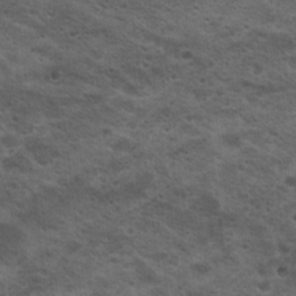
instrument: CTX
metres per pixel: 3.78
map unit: Hto
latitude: 19.3292
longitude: -36.2523
